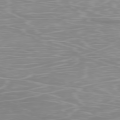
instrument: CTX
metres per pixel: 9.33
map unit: Ap
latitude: -78.7274
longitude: -97.4048
